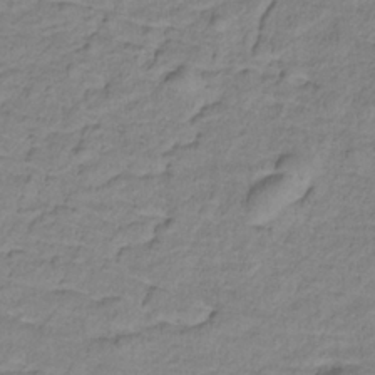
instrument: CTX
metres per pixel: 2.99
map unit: lHb
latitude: -32.1417
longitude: 65.8423
